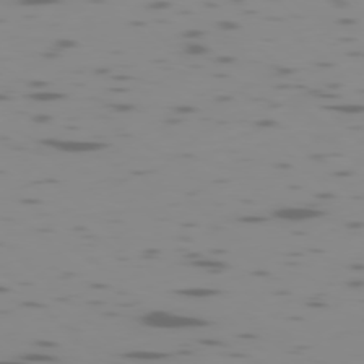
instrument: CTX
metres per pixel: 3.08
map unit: Ap
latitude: -77.9178
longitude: -65.4237
